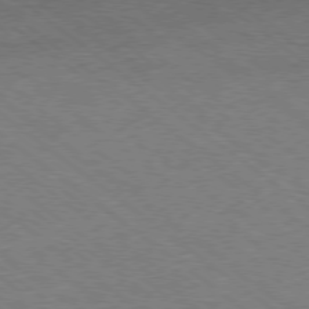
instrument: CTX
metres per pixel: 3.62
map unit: Hpe
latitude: -78.8975
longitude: -15.0081
